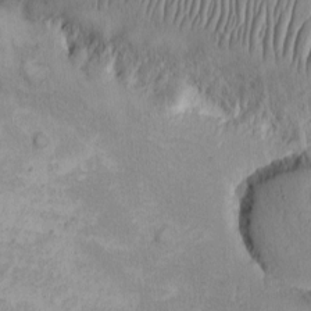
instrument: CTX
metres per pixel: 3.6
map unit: eHh
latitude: -9.3321
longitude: -67.2725
